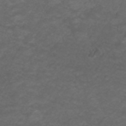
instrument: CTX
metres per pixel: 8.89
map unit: ANa
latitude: 39.1970
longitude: 23.9178
